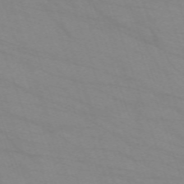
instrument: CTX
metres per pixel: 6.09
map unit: eHh
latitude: -64.0472
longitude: 52.8219
